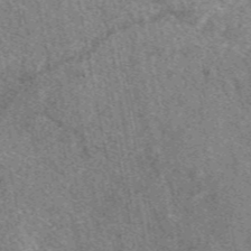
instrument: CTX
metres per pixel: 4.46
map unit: eAb
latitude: 48.0255
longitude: 111.7855
